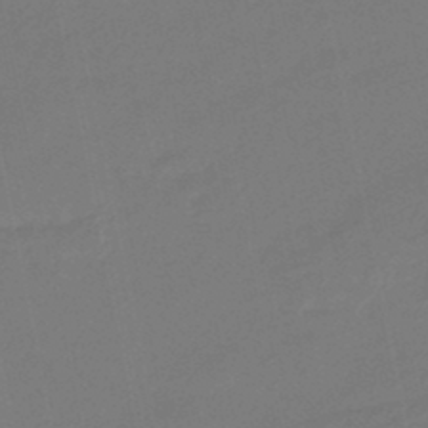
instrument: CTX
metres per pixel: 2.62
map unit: eHb
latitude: -45.5210
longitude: 87.6911
